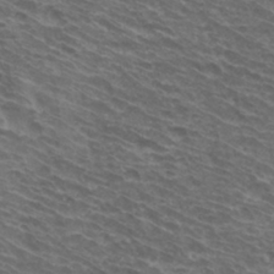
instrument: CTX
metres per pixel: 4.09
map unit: Hto
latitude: 33.7072
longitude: -41.1592
